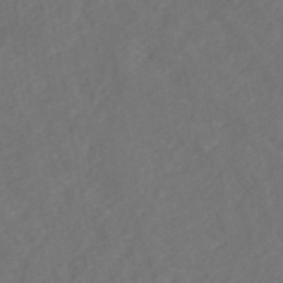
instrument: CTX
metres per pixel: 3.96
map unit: ANa
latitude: 43.4993
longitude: 35.7289
